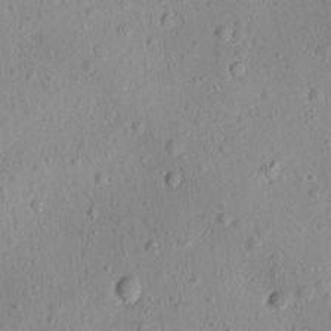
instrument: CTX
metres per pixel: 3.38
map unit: Ave
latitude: -10.2740
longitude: -121.4994
